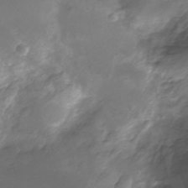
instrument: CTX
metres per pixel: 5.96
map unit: Nhu
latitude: -11.5210
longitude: -22.8947
